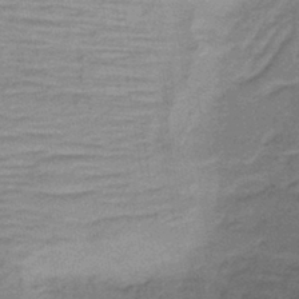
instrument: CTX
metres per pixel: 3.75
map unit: lHb
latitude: -42.5951
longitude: 80.5574
